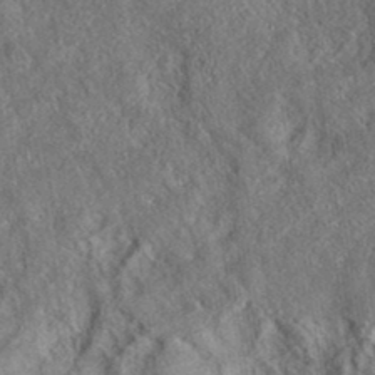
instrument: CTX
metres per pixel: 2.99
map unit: eAb
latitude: 36.7813
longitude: 112.1039
